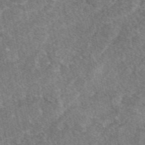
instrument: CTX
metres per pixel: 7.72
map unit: eAb
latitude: 47.8395
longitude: 117.9178
